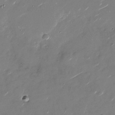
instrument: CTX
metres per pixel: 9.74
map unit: Nhu
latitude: -27.7099
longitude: -73.5372
